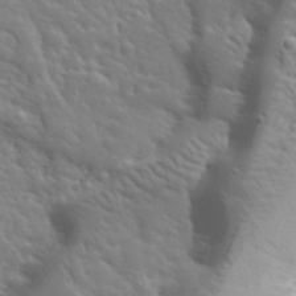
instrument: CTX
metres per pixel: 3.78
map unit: lHvf
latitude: 34.3089
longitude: -82.2900
